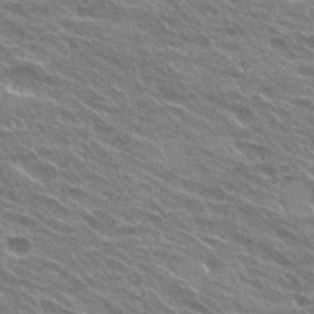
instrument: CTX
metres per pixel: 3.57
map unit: Hto
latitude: 24.8946
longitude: -37.8772
